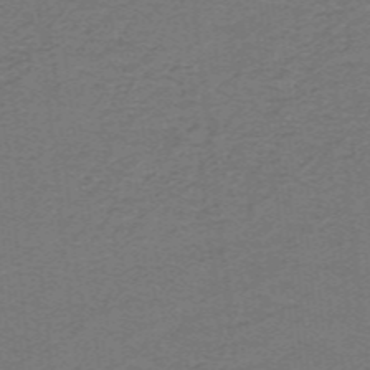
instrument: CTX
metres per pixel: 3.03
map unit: lHb
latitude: -42.0472
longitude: 54.3873
